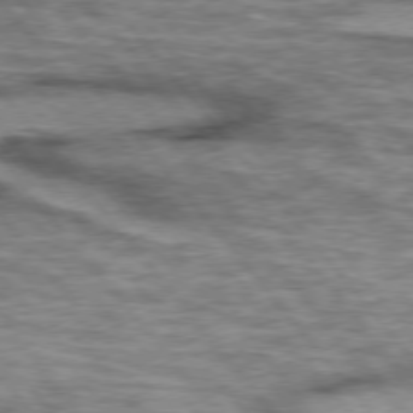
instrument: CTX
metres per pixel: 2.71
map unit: lApd
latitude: 75.6127
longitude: -49.1025
